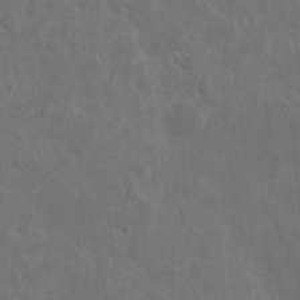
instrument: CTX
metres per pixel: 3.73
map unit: eHh
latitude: 10.6869
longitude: -72.8191
